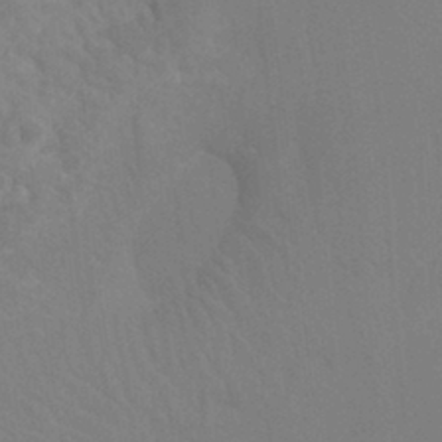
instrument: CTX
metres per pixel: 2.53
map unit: Ht
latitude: -3.4454
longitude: -27.1592
